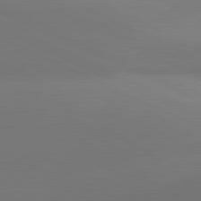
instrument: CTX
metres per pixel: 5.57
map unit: lApd
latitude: 81.6127
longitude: 145.2754
